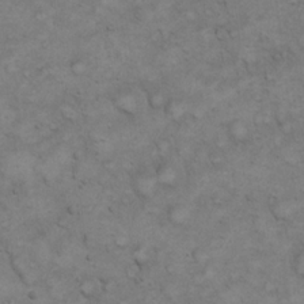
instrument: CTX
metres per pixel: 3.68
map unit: eHh
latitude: 20.6113
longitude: -59.4615
